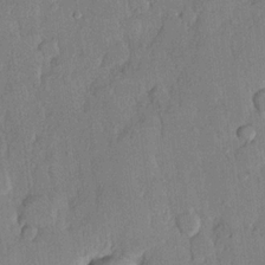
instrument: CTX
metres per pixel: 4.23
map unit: lHvf
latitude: 20.4601
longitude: 146.6518
